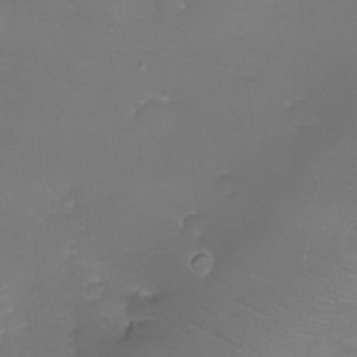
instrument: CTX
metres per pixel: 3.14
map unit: eHh
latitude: -6.1417
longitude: -78.6491
